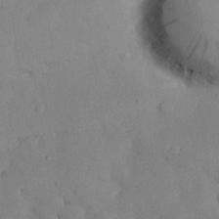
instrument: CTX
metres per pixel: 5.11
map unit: Nhu
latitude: 26.9703
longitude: -70.3656
